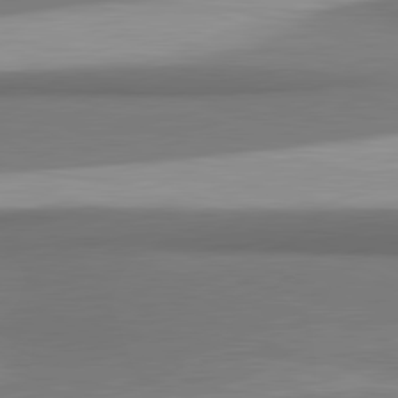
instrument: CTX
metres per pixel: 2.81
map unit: lApd
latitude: 81.3482
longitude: 171.5210
